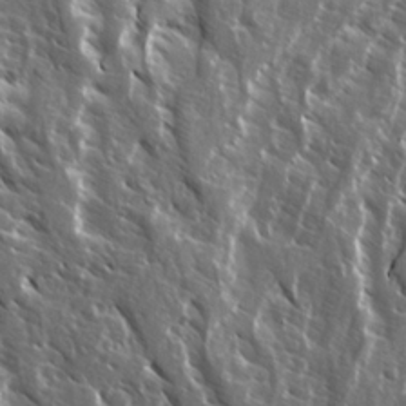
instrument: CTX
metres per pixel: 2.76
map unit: Ave
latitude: 14.9703
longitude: -133.0647
